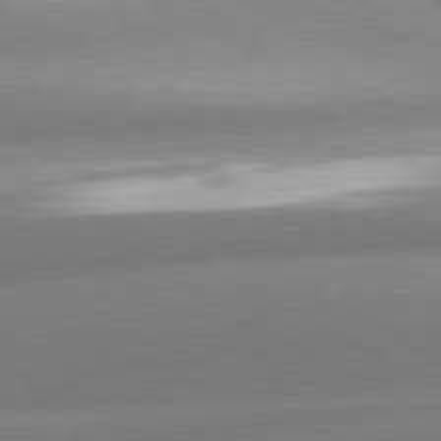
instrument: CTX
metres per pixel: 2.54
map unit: lApd
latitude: 80.6868
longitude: -155.9150
